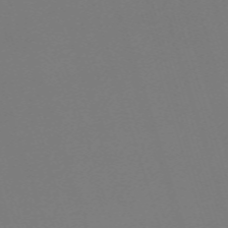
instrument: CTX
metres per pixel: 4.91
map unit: eHh
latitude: -62.8975
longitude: 51.2754
